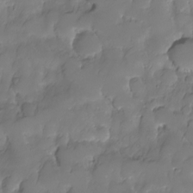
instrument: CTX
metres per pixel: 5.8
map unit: HNhu
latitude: -23.8989
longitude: 50.4629
